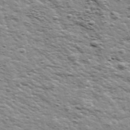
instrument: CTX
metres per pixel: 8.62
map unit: Ave
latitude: 41.7638
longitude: -109.4615
